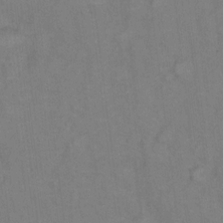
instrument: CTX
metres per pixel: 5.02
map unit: Hto
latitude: 7.4804
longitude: -37.6883
